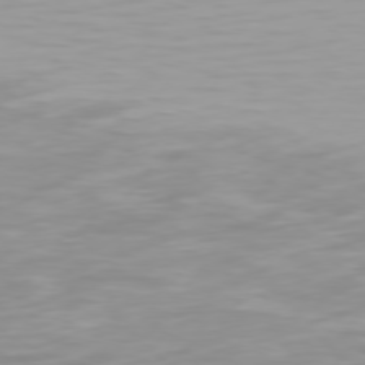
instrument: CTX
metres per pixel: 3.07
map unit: Hpe
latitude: 74.8380
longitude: -129.5938
